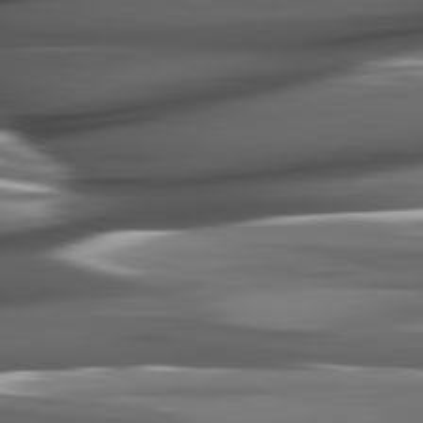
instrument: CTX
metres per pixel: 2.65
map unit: lApd
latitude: 82.1199
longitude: -144.1389
